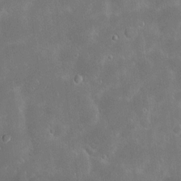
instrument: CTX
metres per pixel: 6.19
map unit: Hve
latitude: -11.5399
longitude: 175.1620
